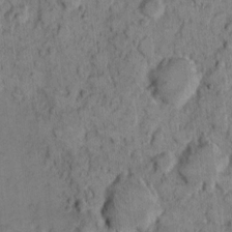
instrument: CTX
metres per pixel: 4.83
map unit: eHh
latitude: 7.6694
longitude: -63.8017
